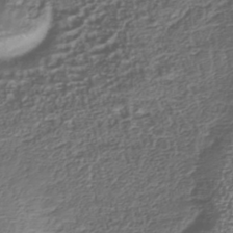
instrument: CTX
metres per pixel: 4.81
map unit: Nhu
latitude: -39.5588
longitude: -82.8380
